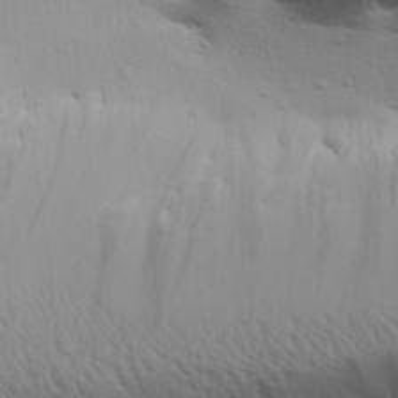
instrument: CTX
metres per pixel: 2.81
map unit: Aa
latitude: 30.7058
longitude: -134.8002
